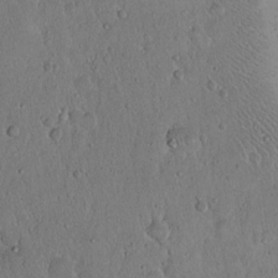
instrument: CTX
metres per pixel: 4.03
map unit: Hto
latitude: 14.8947
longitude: -57.3670
